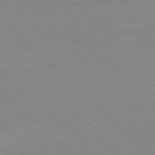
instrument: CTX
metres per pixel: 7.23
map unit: Hpe
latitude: -78.1605
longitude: 13.1431
